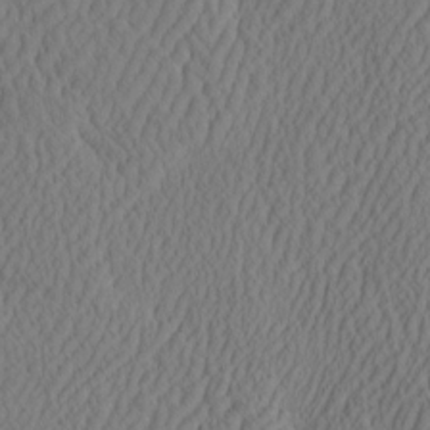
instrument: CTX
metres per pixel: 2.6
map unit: eHh
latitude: -3.0297
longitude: 16.8975
